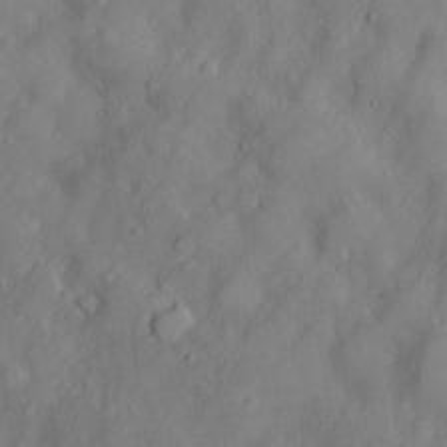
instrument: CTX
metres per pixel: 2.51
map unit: Htu
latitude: -6.0283
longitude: 160.0850
